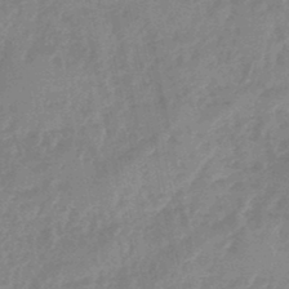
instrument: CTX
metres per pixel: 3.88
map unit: eHb
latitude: -45.5966
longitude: 85.6721
